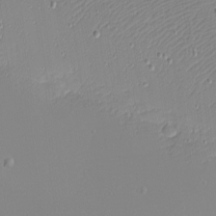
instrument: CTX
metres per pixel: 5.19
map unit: eHh
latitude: -4.3495
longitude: -82.1199
